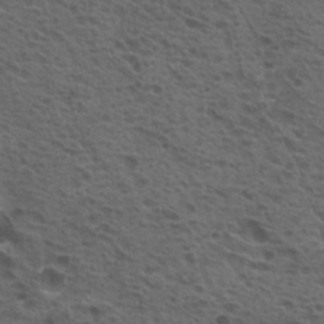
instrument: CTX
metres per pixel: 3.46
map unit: Hto
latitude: 19.4615
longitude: -32.1200
